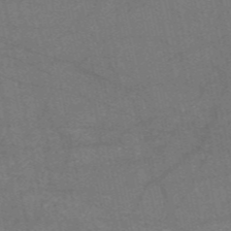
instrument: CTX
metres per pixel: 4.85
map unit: HNb
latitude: -55.5210
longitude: -39.6694
